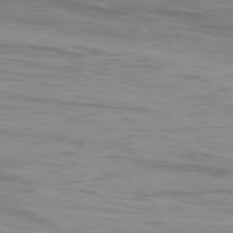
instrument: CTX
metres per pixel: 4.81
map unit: Ap
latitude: -79.1620
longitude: -75.2726
